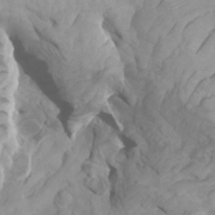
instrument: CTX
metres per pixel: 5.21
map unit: Htu
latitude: -6.0283
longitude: -76.4601
